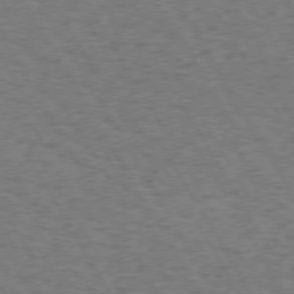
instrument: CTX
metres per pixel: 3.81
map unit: Hpe
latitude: 73.0837
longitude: -128.7435
